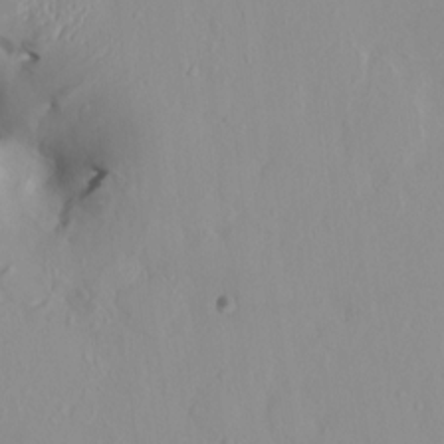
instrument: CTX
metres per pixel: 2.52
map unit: HNhu
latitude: 3.1403
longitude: 6.9353
